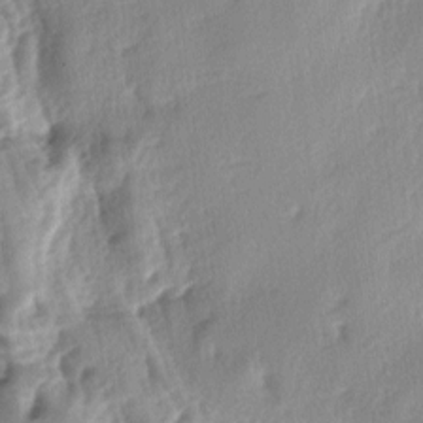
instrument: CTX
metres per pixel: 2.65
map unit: lAa
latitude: -4.4818
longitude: -125.3671
